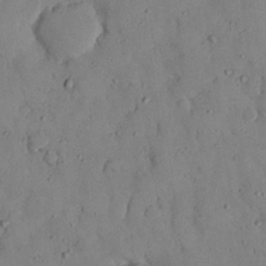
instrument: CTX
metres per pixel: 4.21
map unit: Nhu
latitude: 28.2900
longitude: -71.8961
